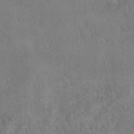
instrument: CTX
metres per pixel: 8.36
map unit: Nhu
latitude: 12.3090
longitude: -26.7813
